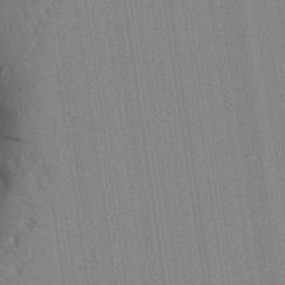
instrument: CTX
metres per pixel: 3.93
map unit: Aa
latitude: 28.1955
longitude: -147.7261
